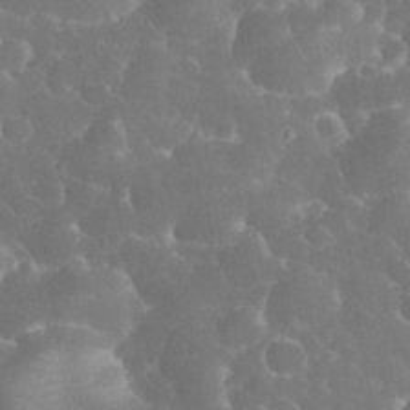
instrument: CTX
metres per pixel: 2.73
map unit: eHh
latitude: 34.1011
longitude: -63.8017
